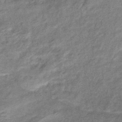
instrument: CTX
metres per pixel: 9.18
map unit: eHb
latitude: -39.2376
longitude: 80.1417
